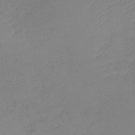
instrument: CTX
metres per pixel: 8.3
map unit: lHb
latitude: -41.7477
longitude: 74.1795
